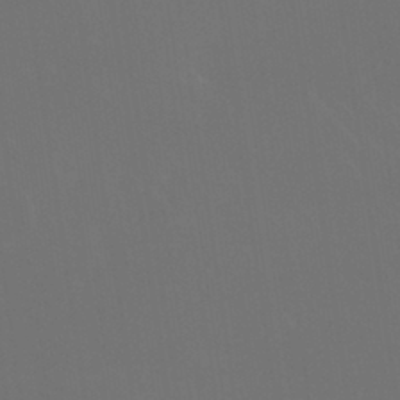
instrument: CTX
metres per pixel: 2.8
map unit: Nhu
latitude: 30.5357
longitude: -58.0822
